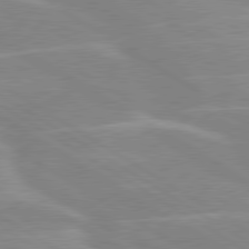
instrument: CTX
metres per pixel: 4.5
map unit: lApd
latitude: 80.0255
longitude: -122.9136
